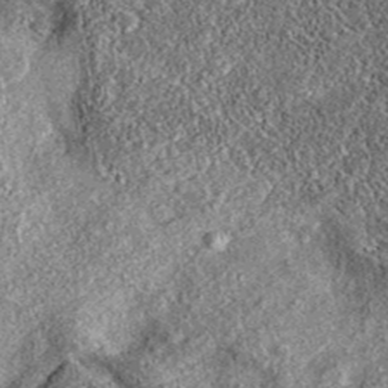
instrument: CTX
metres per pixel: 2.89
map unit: eAb
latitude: 37.7827
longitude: 108.0094
